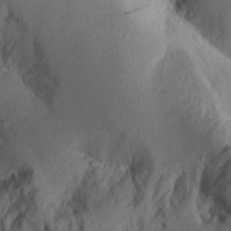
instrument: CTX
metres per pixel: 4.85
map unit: Aa
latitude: 29.8772
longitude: -135.9528
